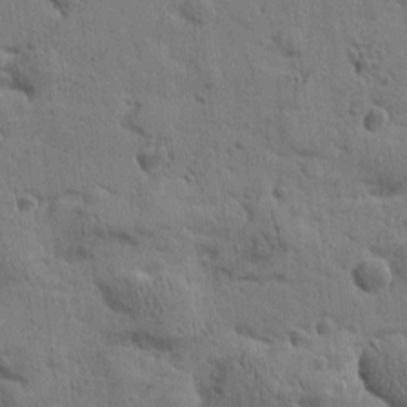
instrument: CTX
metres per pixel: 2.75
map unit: Htu
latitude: 0.6868
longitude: -178.3845
